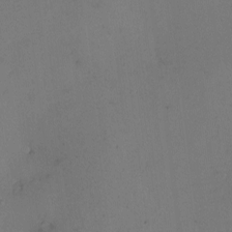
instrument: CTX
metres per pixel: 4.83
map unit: eHh
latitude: -3.7855
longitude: -79.5560
